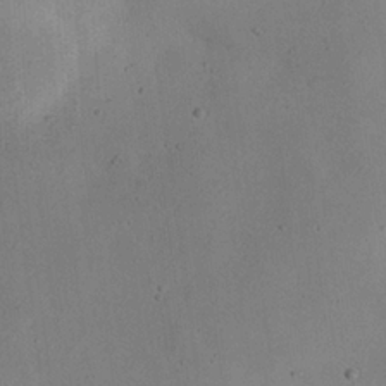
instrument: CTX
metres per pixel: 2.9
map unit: eHh
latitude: 24.2333
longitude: -70.5735
